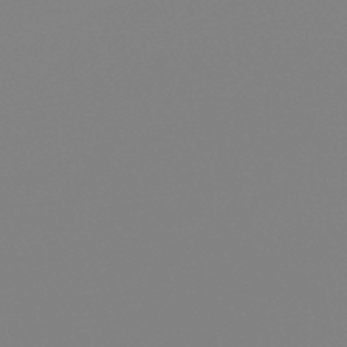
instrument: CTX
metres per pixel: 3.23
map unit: HNb
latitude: -45.9367
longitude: 55.2754
